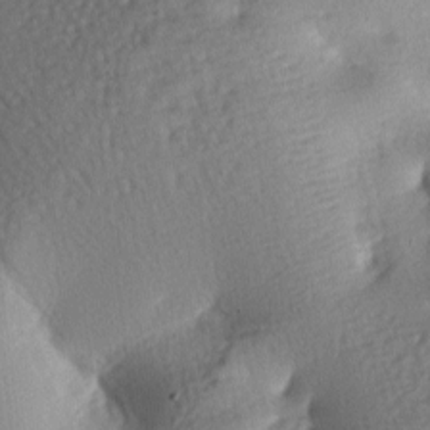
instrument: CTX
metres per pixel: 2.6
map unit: lAa
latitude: -8.2172
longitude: -126.6491
